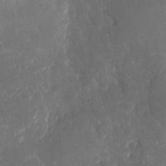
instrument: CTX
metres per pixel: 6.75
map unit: eHh
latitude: 5.0458
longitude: -70.3845
